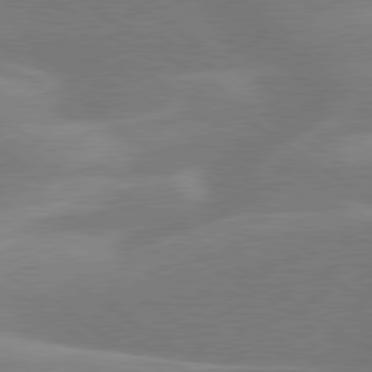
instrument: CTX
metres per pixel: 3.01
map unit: lApd
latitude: 79.5749
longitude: -122.7435
